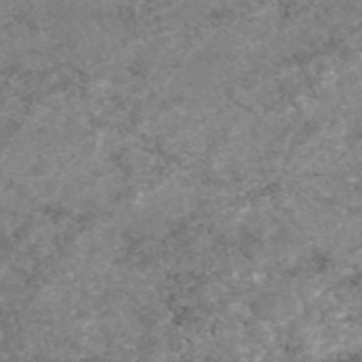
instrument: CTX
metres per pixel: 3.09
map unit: eAb
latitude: 46.8569
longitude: 120.4062
